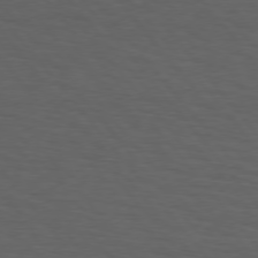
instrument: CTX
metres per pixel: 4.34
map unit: Hpe
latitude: 75.5371
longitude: -131.6694
